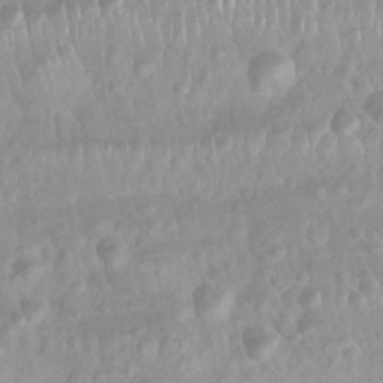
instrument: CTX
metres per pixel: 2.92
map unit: Nhu
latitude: 27.0270
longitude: -62.6680
